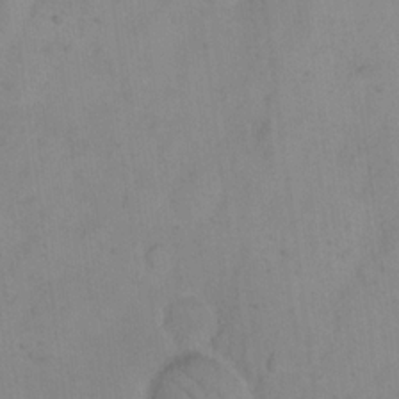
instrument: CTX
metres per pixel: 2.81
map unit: eHh
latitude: 18.5168
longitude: -64.6679
